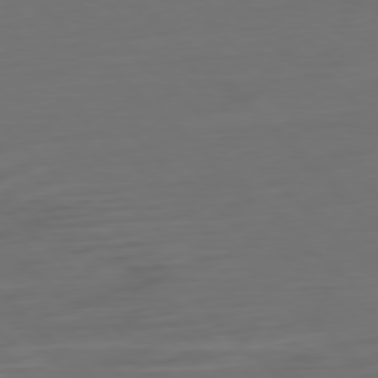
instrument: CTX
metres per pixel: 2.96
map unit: Ap
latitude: -79.7855
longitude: -55.0836
